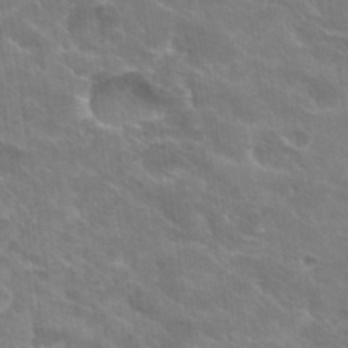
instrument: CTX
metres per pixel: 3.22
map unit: Hto
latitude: 30.4979
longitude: -43.3104
